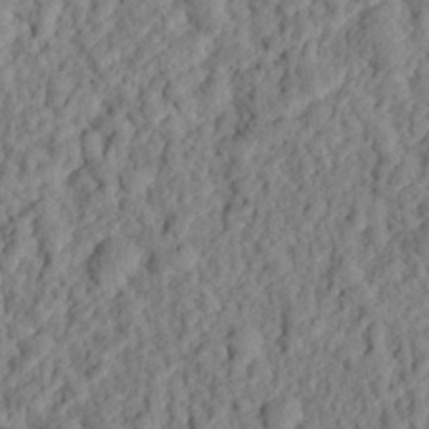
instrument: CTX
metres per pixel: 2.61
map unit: eHh
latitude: 26.1767
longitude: -78.6113
